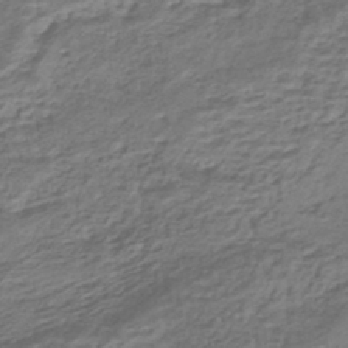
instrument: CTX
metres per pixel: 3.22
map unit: HNhu
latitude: -43.0108
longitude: 103.4077
